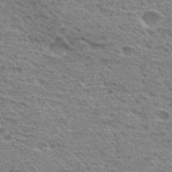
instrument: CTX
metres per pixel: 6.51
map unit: Hto
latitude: 30.1578
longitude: -47.4427
